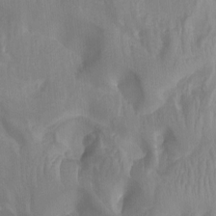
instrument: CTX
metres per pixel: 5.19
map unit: Nhu
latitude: -12.5574
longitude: -65.8395
